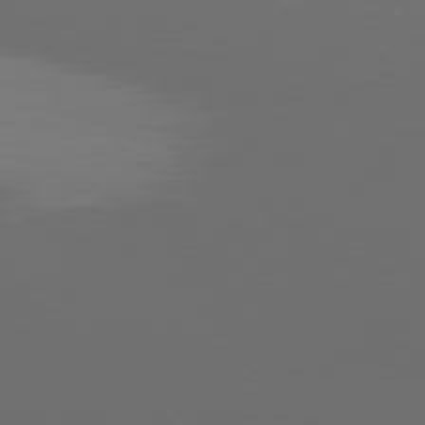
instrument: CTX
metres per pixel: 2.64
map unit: Hpe
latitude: 76.8947
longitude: -138.8947
